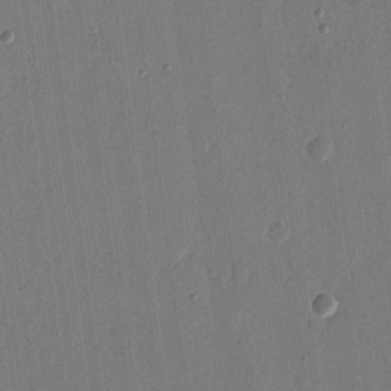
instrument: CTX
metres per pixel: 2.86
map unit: eHh
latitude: 15.6694
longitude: -69.3293
